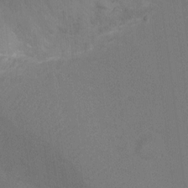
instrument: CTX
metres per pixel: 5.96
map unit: Ht
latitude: -1.9367
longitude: -20.3468
